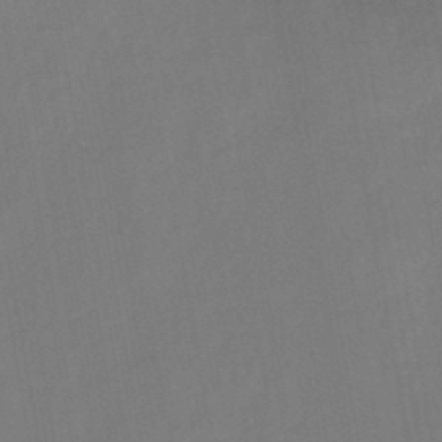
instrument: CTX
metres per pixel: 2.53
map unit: HNb
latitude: -44.6896
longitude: -38.8569
